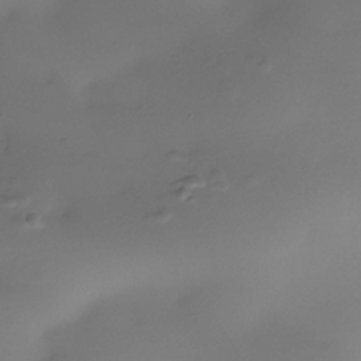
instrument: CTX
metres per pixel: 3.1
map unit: Nhe
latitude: -35.3321
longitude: -117.4993
